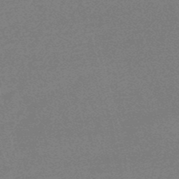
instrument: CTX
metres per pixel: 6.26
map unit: eHb
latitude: -48.7652
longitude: 87.2187
